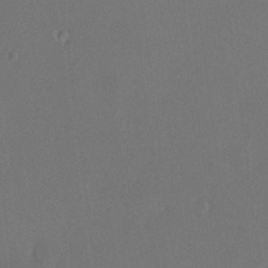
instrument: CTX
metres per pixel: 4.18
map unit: HNhu
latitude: 6.6113
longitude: 7.8422
